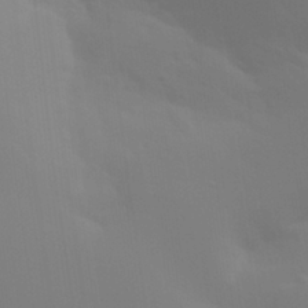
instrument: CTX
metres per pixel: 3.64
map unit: Aa
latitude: 29.3104
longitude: -132.0444
